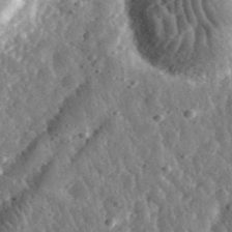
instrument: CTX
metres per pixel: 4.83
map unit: eHh
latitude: 33.6694
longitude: -79.2726
